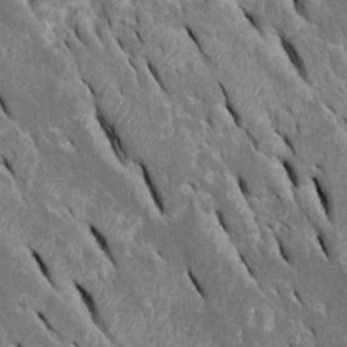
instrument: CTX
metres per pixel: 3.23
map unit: Htu
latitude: -0.5574
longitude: 149.2565
